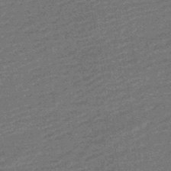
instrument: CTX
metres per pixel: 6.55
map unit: HNhu
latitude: -43.8611
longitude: 99.4454
